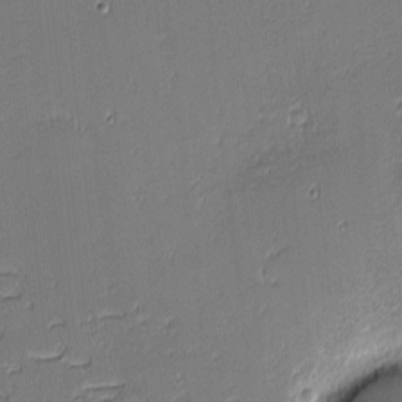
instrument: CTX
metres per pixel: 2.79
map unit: eHh
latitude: -3.5588
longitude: -82.3089
